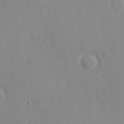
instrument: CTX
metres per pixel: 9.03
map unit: HNhu
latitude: 6.0822
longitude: 1.1998
